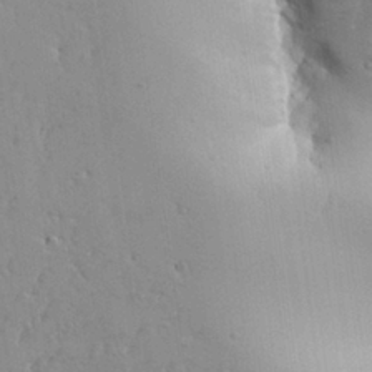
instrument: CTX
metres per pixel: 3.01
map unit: Aa
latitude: 27.2726
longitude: -129.1970
